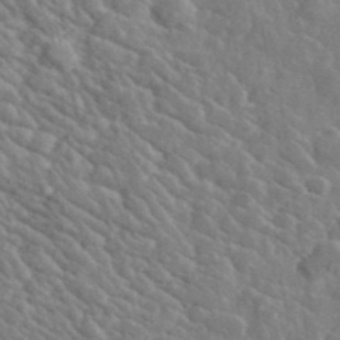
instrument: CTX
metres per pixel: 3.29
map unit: lHvf
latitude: 37.1781
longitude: -89.5938
